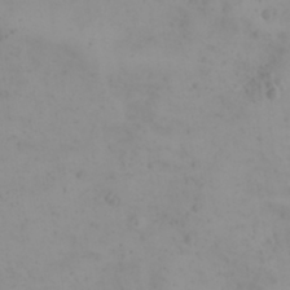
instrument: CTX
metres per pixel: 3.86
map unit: eHh
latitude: 21.9150
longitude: -64.7624
